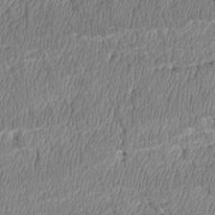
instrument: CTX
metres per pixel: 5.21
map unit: Htu
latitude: 3.6127
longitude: 150.1228
